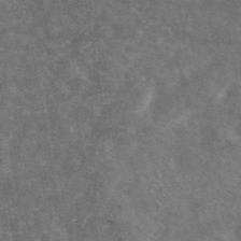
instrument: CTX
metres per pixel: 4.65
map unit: eAb
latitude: 46.0822
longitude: 119.9367
